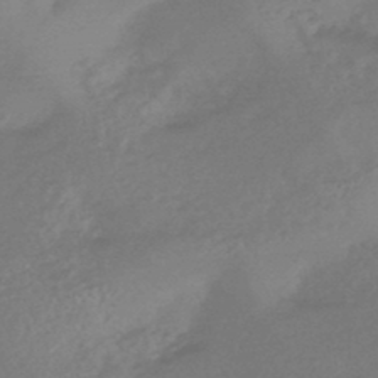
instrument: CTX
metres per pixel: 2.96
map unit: HNhu
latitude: -45.8422
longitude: 91.6722
